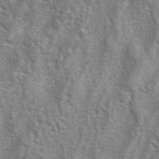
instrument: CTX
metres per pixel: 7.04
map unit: eAb
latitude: 41.0647
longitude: 105.6533
